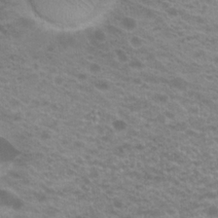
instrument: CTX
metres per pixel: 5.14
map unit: Hto
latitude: 21.0270
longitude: -37.1214
